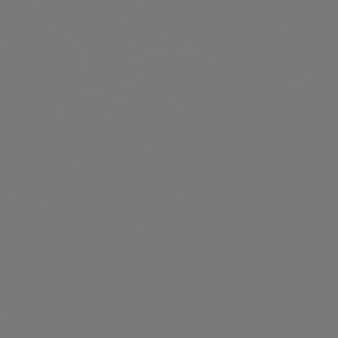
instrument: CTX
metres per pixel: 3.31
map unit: Hpe
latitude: 76.0822
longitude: -140.1199
